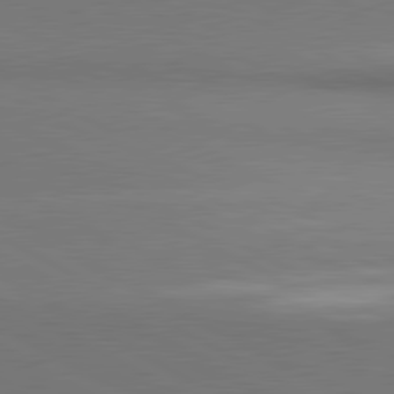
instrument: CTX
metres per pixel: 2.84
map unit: lApd
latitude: 81.0080
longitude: 155.2754
